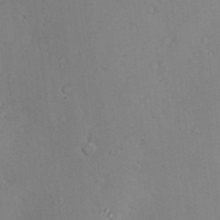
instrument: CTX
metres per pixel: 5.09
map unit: Hve
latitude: -9.7100
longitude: 174.9730
